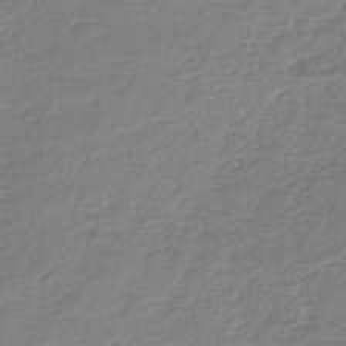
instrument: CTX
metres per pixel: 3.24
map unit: lHb
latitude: -43.8611
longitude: 70.2173
